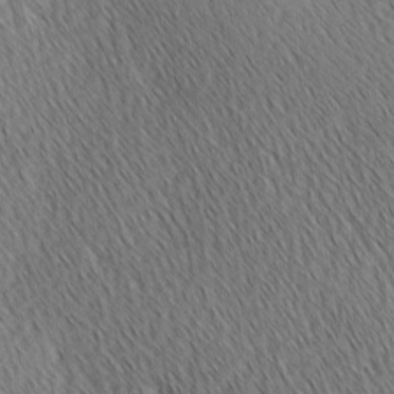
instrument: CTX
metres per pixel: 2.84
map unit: Ave
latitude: 1.8016
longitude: -115.0836
